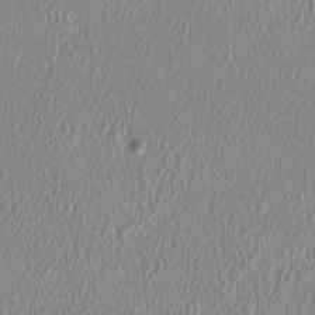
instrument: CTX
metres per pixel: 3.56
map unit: HNhu
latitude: -0.2551
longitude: -1.6127
